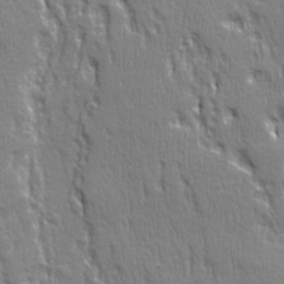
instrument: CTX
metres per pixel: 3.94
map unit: Ave
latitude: 21.9717
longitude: -134.8380
